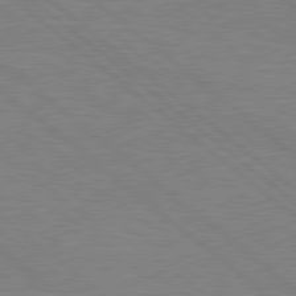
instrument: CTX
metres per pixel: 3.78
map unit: Hpe
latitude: 78.4223
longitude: -123.8772
